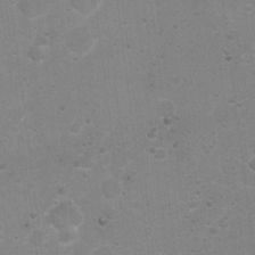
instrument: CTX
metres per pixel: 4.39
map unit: Nhu
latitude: 3.9906
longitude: -27.0836
